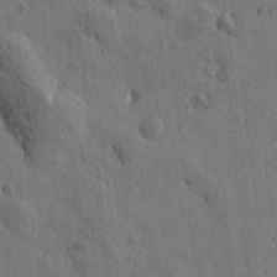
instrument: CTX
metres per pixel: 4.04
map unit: Htu
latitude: 0.0822
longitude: -175.7639
